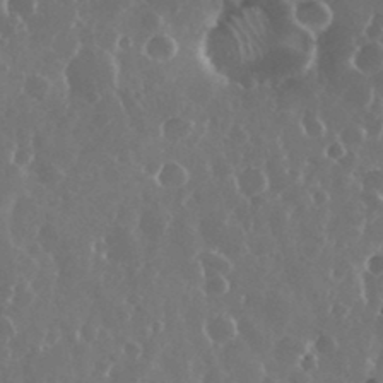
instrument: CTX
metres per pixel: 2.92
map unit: eHh
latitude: 34.3467
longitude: -58.9136
